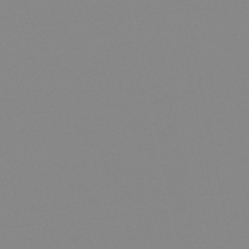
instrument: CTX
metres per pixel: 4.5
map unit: lHb
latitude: -44.3306
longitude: 55.5399
